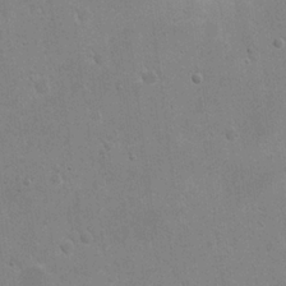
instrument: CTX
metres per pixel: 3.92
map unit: eHh
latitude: 20.9703
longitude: -68.5168
